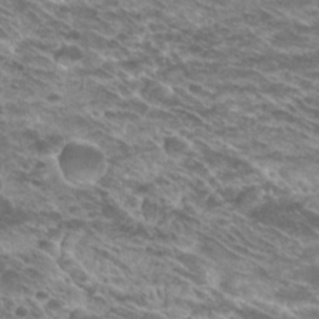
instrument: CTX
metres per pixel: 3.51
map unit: Hto
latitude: 29.6316
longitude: -45.6316
